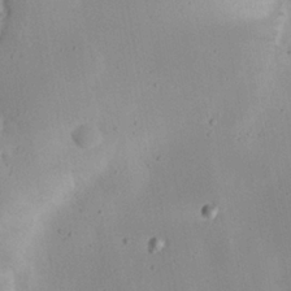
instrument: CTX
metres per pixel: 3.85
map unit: Nhu
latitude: 23.6883
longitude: -72.7813
